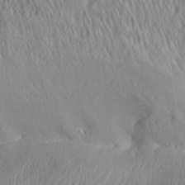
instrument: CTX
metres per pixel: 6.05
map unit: Aa
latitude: 31.8017
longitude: -134.0633
